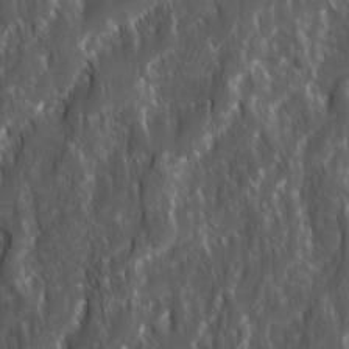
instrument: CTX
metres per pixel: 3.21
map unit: Ave
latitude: 15.7828
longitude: -133.6127
